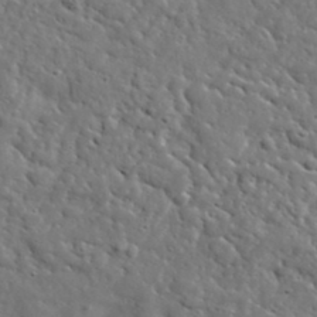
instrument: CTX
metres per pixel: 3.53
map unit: lHvf
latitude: 36.4979
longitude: -86.1767
